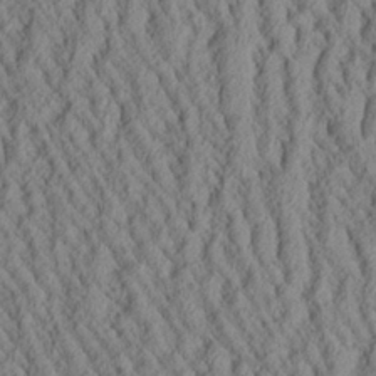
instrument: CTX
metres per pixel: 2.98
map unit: Aa
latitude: 26.1767
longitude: -135.5560
